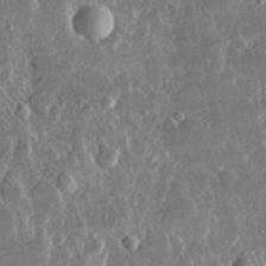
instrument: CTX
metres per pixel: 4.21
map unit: lHvf
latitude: 31.3104
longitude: -91.4237
